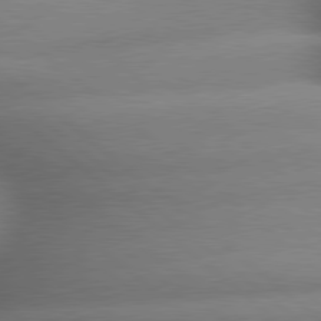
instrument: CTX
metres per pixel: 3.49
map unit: lApd
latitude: 79.6694
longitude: -163.5371
